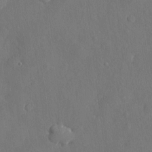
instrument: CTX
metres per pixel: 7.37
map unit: eHh
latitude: 5.3104
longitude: -74.6302
